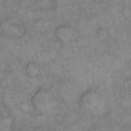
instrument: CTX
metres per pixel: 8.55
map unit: eHh
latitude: 13.9717
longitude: -65.3104
